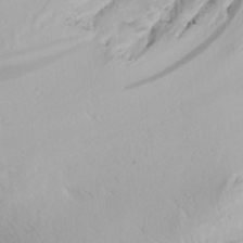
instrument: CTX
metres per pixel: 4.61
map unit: Ave
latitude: 20.7435
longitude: -137.9717
